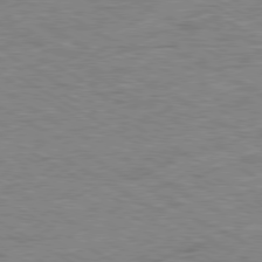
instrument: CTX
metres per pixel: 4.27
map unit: Ap
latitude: -80.4062
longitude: -77.7260
